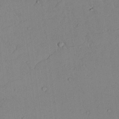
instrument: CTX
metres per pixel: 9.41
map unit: lAvf
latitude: 23.9717
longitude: -110.0444
